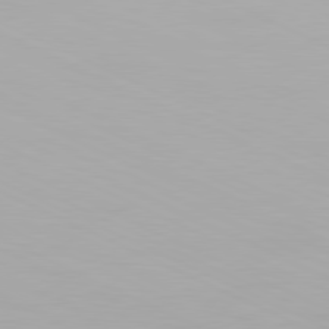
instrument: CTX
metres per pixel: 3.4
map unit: Hpe
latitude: -81.5966
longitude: 19.1431
